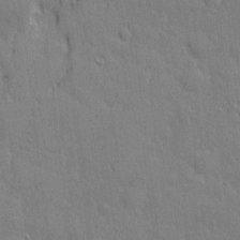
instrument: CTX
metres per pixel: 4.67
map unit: eHh
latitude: 3.7449
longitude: -75.4615
